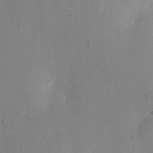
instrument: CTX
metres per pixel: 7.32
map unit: eHh
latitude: 10.8002
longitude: -69.2159
